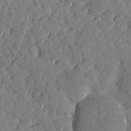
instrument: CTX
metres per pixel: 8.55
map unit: Htu
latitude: 0.8947
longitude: 179.5777
